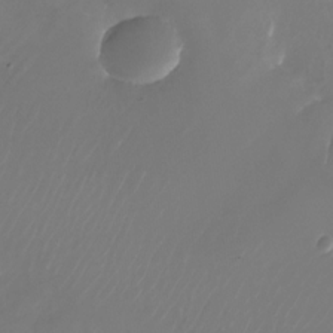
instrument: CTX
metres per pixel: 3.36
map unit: Nhu
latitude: -27.6155
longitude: -71.9906
